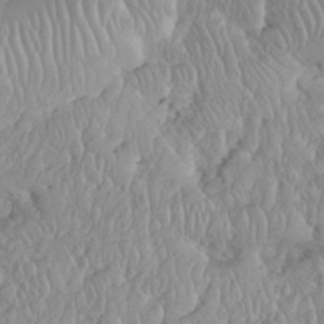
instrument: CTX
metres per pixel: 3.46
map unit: eHh
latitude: 35.1592
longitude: -63.0837
